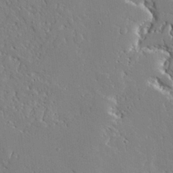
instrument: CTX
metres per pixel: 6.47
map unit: Ave
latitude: 24.1766
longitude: -130.0822
